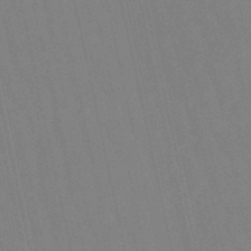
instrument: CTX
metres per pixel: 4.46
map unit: eHb
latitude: -50.0472
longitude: 76.7463
